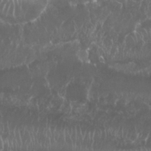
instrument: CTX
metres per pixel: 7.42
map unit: Nhu
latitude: 25.7827
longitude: -60.4412
